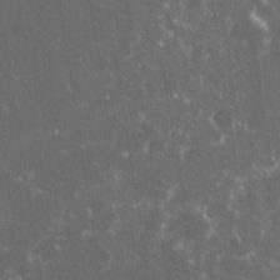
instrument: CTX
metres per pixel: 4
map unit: eHh
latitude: 33.3860
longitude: -61.9717
